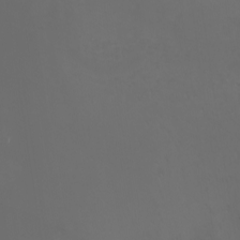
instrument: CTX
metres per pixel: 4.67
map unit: Nhu
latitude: -7.9178
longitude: -83.1970
